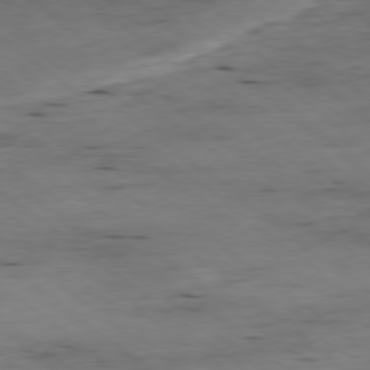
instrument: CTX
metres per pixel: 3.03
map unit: Ap
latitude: -78.7274
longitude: -90.8947
